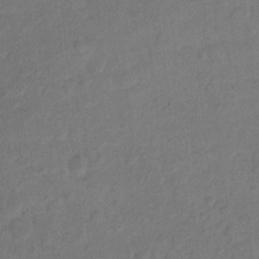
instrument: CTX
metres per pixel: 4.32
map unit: Hto
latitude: 7.0269
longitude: -61.2537
